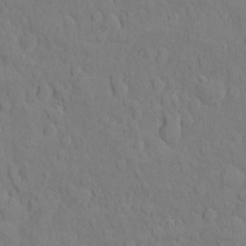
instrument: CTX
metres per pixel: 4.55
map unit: Ht
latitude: 11.3104
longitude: -33.4237
